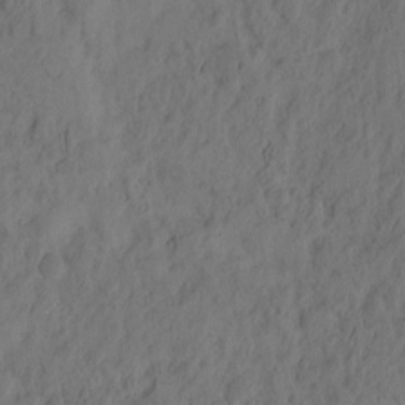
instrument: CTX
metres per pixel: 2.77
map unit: eHh
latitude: -2.0283
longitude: 16.6897
